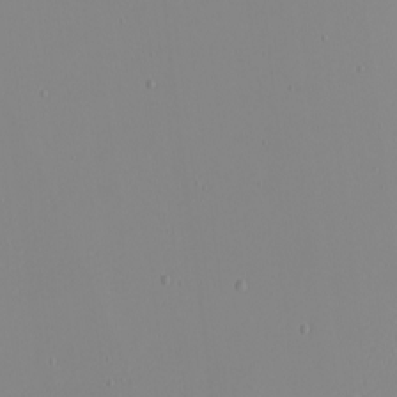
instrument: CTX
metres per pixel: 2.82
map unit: Nhu
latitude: -4.5196
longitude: -82.3278
